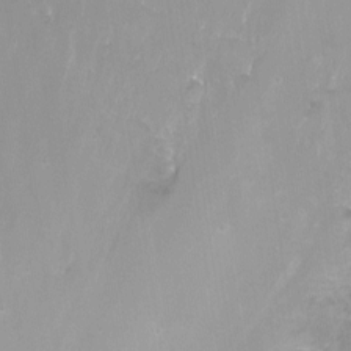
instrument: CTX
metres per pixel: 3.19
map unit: Nhu
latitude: -8.2172
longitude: -43.1970
